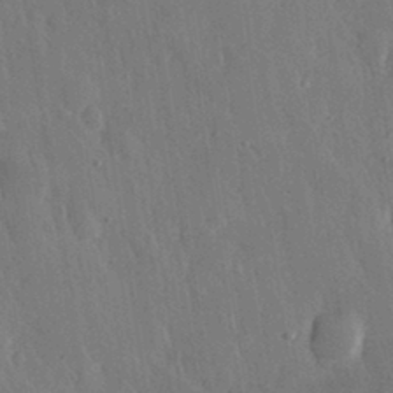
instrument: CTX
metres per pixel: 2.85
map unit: eHh
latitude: 31.3293
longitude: -79.6316
